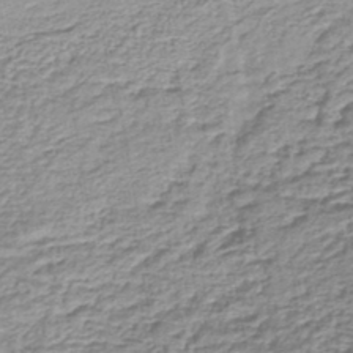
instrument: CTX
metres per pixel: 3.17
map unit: lHb
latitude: -43.9178
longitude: 65.6155
